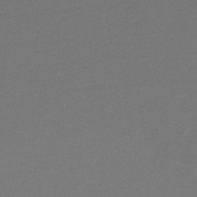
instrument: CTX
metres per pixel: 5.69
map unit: lHb
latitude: -47.2376
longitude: 60.2173
